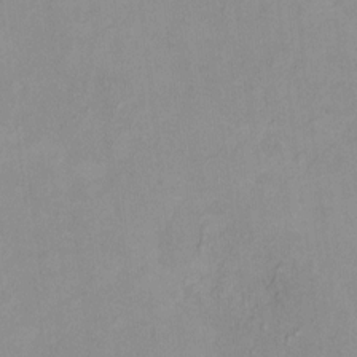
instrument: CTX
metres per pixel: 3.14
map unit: HNhu
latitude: 7.4993
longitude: 11.2565
